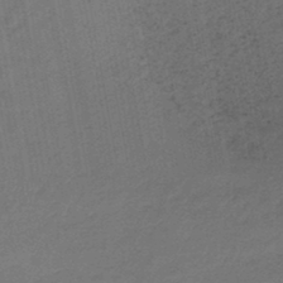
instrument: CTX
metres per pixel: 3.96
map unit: lHb
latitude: -43.7666
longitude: 61.2376
